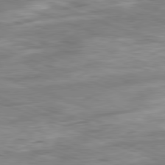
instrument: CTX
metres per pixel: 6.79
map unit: Ap
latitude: -81.9745
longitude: -81.6505
